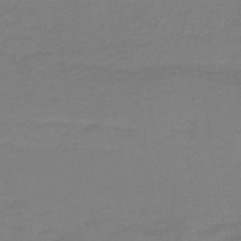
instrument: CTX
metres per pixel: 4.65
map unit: lHb
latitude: -41.4643
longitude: 52.7652
